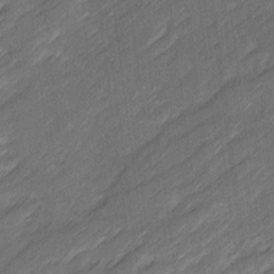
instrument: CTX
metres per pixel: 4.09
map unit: Ave
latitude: 16.2712
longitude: -136.2334
